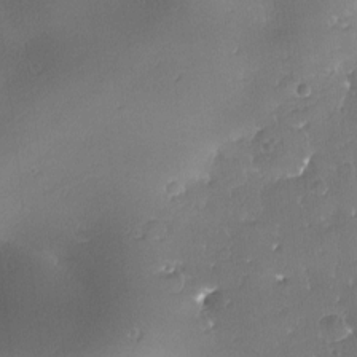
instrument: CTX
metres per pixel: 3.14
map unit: lAa
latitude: -10.5007
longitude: -124.4412
